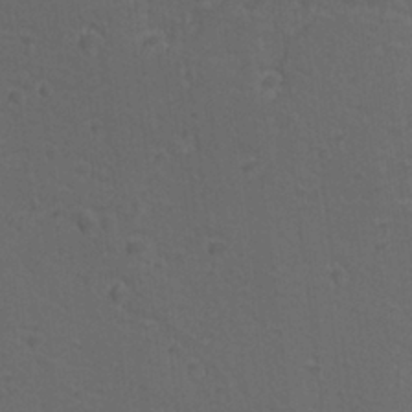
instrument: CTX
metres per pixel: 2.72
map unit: lAvf
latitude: -10.0661
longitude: -120.7624
